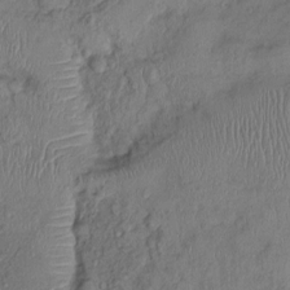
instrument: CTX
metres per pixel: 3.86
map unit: Ht
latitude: 0.6868
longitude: -13.7261
